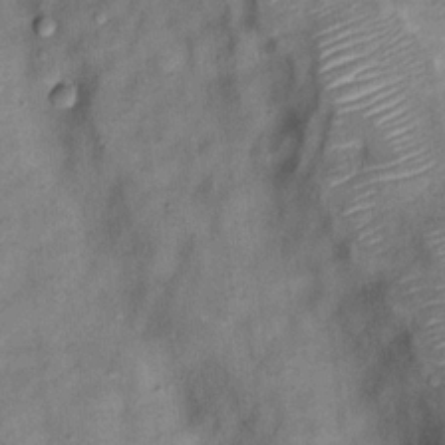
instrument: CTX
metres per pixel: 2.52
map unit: Nhu
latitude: 11.9717
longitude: -28.9513
